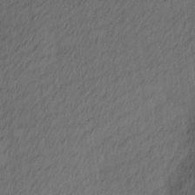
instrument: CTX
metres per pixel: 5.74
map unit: Ave
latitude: 13.2348
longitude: -106.7246
